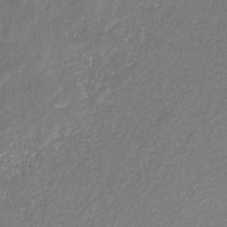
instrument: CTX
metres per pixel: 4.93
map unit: eHb
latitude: -30.8597
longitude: 67.0486
